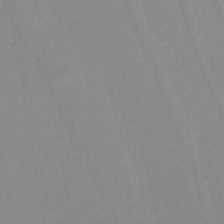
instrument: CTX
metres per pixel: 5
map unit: lHb
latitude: -40.3306
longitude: 52.4629
